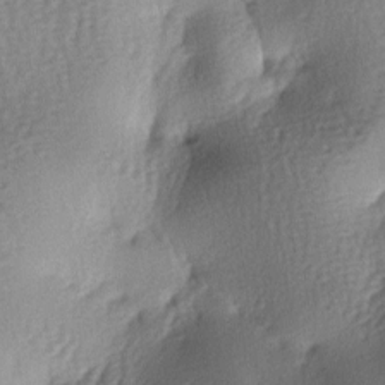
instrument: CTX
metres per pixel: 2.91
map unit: lAa
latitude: -7.3320
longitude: -127.4804
